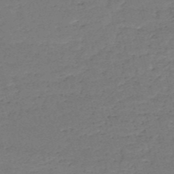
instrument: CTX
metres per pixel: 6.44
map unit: HNb
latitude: -50.9731
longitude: -41.5182
